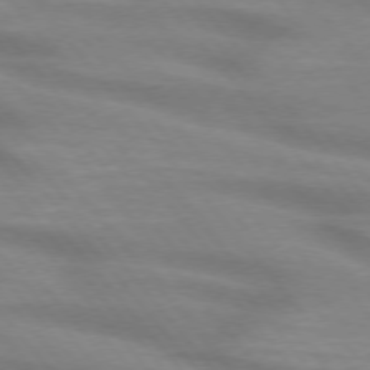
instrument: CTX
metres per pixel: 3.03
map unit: lApd
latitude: 74.7435
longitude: -60.0822
